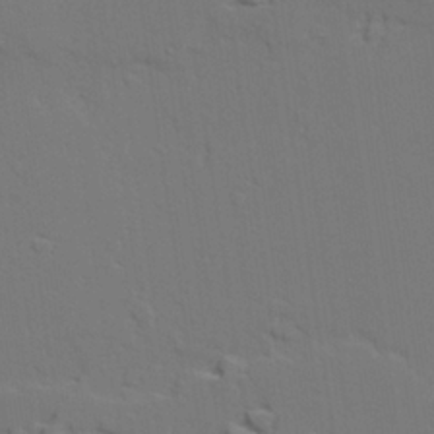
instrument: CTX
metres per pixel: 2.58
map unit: lAvf
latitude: 27.7639
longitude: -109.6127
